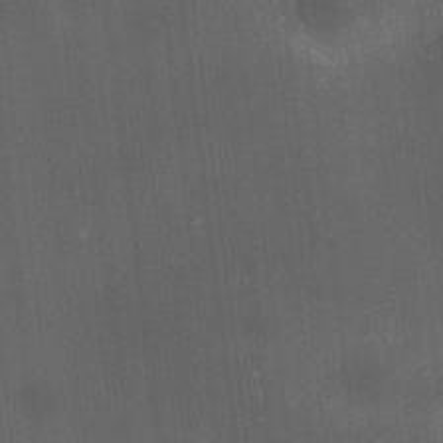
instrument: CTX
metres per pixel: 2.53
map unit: HNhu
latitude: 9.0836
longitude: 13.8234
